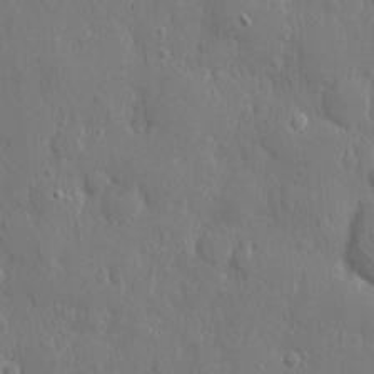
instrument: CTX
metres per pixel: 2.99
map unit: eHh
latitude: 6.4601
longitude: -74.1578
